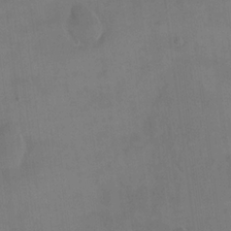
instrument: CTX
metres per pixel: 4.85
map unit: eHh
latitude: 18.1577
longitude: -65.7827
